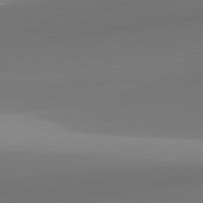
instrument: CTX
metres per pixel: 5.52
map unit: lApd
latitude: 81.9150
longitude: 141.4832
